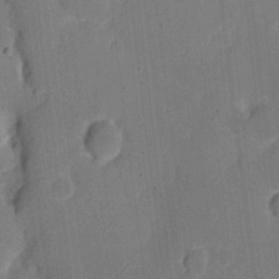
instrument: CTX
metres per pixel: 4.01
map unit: eHh
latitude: 6.6490
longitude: -67.0458
